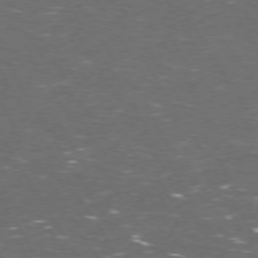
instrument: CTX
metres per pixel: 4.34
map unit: Hpe
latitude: 72.7813
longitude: -124.3845
